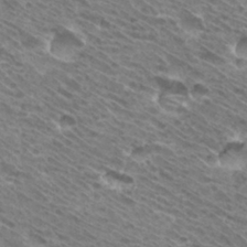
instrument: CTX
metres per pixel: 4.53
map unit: Hto
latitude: 32.8569
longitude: -40.8002
